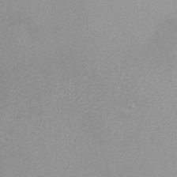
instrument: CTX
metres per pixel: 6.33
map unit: eHh
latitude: -8.2739
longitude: -70.8569
